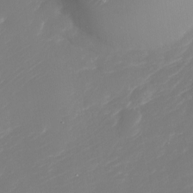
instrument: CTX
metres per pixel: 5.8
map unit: Nhu
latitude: -30.4251
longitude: -71.8583
